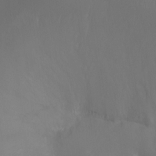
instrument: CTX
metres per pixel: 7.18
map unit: Ht
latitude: -7.4265
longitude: -27.7072
